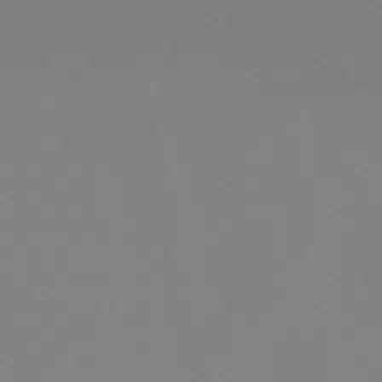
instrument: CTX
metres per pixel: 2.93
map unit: lHb
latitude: -49.0487
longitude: 69.9367
